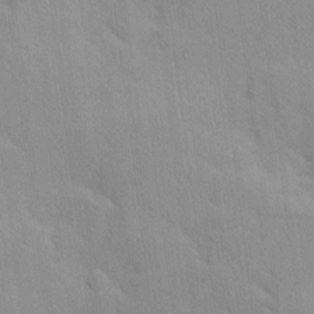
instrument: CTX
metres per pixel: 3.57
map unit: Ave
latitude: 9.8772
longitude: -102.8758
